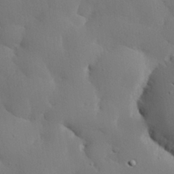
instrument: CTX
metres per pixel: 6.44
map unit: eHh
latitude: 29.6316
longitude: -81.6316
